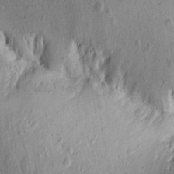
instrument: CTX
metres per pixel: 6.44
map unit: Aa
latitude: 13.4616
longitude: -144.2900
